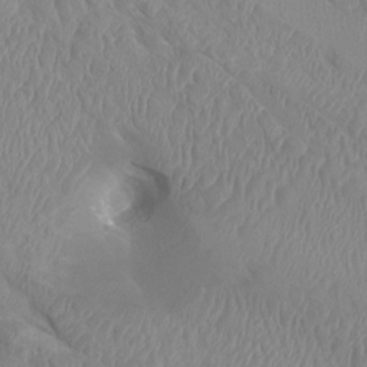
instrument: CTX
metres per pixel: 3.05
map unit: Htu
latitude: -9.7289
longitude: -75.5182
